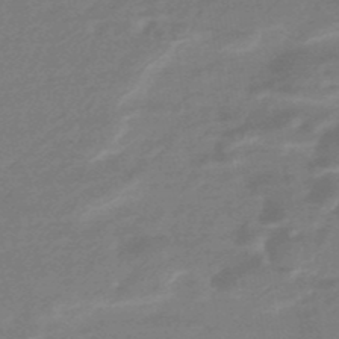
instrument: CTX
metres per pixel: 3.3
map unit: HNhu
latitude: -46.8975
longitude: 89.6722
